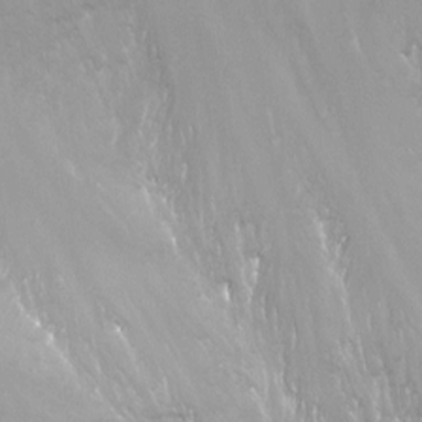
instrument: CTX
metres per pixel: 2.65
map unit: Nhu
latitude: -14.2740
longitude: -62.4223
